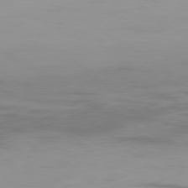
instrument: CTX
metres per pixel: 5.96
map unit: Ap
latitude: -80.3873
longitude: -93.6882
